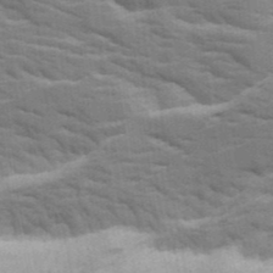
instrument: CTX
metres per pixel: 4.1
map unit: Ave
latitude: 17.6883
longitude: -129.4993
